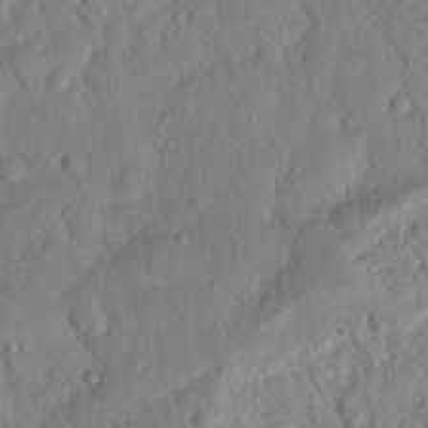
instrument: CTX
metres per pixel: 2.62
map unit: Nhu
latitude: 20.7813
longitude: -78.4034
